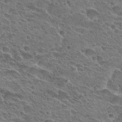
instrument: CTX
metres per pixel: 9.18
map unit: Hto
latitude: 28.9325
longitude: -39.0836
